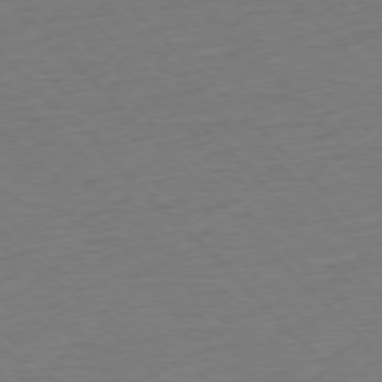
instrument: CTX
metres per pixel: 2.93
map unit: Ap
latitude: -76.8975
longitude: -85.5371
